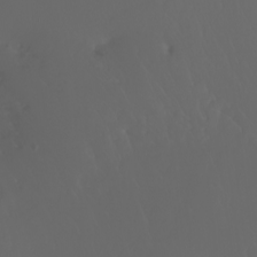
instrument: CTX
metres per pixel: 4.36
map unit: Htu
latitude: -6.1228
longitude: -69.8583
